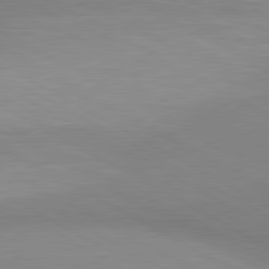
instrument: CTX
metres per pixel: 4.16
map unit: lApd
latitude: 80.4412
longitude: 127.6344
